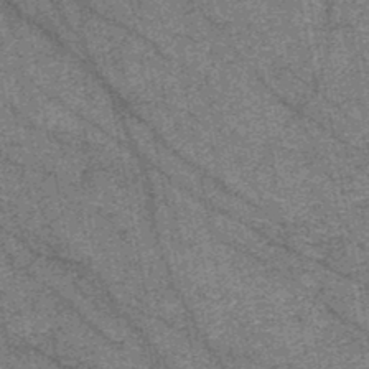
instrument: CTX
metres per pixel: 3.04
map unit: HNb
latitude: -45.3321
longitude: 53.2942
